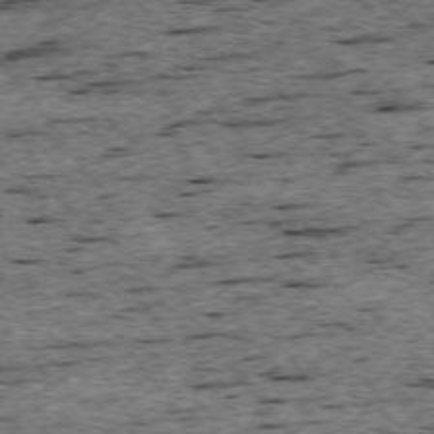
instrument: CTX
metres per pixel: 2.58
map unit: Ap
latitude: -74.7275
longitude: -87.7827
